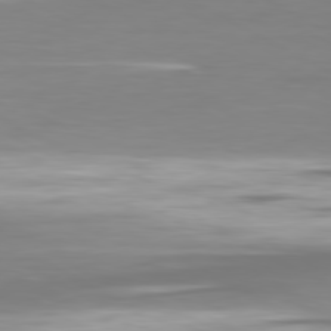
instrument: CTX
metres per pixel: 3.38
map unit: Ap
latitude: -80.8597
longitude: -59.9717
